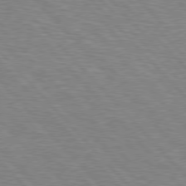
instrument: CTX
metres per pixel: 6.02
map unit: Hpe
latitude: 76.8002
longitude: -150.7246
